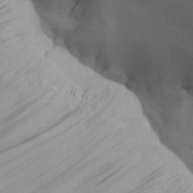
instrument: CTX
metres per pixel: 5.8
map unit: Aa
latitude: 26.9136
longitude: -132.2334
